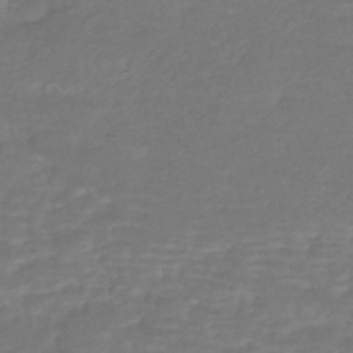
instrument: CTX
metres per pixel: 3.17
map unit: HNhu
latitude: -47.1809
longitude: 95.7855
